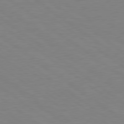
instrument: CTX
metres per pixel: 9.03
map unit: Hpe
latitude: 78.9514
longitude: -125.0269
